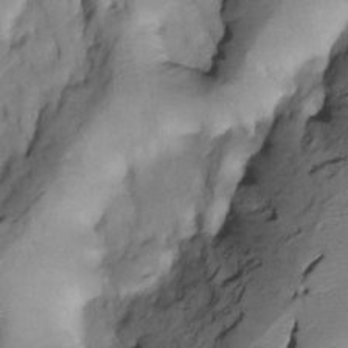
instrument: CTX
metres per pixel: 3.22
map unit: Htu
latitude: -4.7085
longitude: 150.1416
